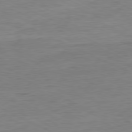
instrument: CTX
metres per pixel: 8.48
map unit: Ap
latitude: -80.8219
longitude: -81.7072
